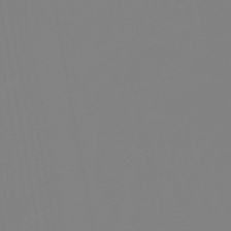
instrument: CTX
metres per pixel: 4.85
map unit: eHb
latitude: -49.9367
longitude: 74.7275
